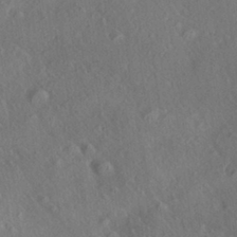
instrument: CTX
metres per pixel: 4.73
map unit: Aa
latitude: 27.5182
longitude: -141.8772
